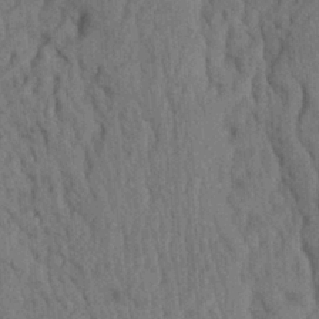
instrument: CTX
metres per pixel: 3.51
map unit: Ave
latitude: 23.7261
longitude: -134.2144
